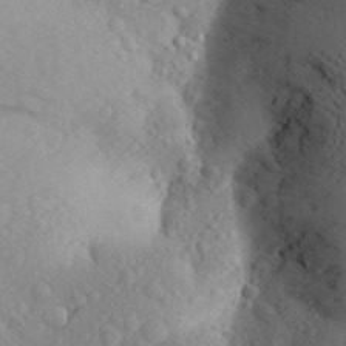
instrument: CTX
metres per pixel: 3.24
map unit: Aa
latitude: 23.6316
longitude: -145.6694
